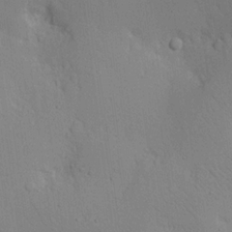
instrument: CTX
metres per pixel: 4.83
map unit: Nhu
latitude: 16.3089
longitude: -79.1214
